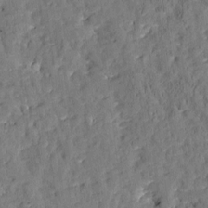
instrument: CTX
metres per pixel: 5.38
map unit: Htu
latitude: -2.8785
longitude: 174.8219
